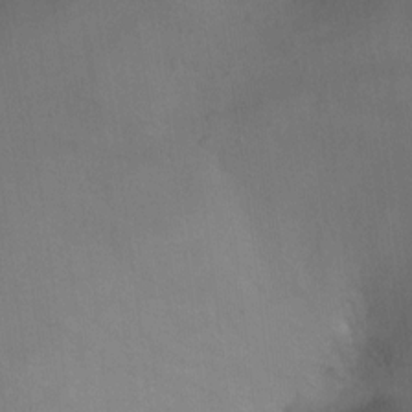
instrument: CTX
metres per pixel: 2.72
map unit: Ht
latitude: 5.2348
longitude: -29.9150
